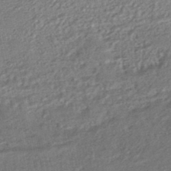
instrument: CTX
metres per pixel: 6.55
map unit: HNhu
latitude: -46.9919
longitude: 102.1984
